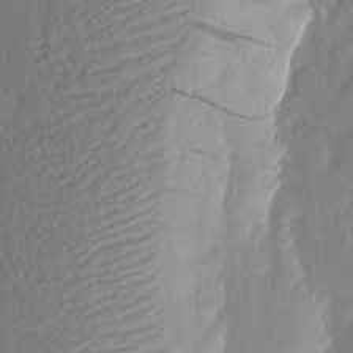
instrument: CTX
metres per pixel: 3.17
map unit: eHh
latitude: 3.4048
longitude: -76.8380
